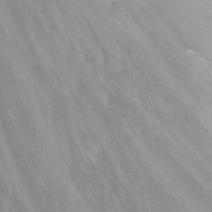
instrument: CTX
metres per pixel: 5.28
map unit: Nhu
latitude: -13.6533
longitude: -71.8394
